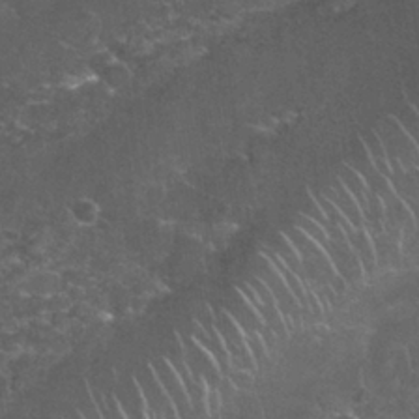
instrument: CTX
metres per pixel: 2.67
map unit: Nhu
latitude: 27.5371
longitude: -61.2348
